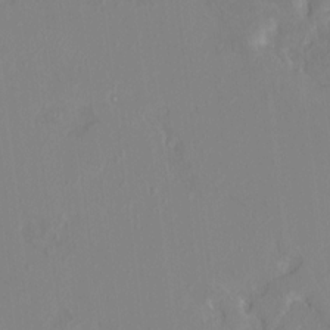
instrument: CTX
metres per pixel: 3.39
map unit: HNhu
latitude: 7.4426
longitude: 2.4251
